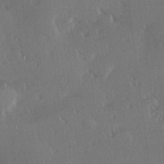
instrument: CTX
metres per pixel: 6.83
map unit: Hve
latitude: 27.5938
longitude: -93.3481
